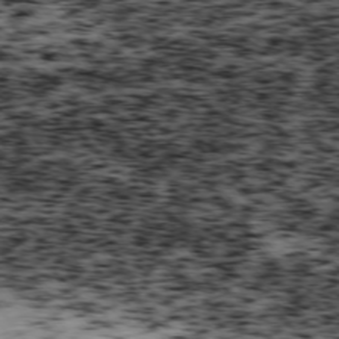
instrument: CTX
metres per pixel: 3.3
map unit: Ap
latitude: -75.7856
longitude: -61.4048
